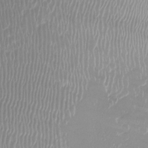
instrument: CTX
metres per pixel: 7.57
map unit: Ht
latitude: -14.4062
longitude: -50.8569
